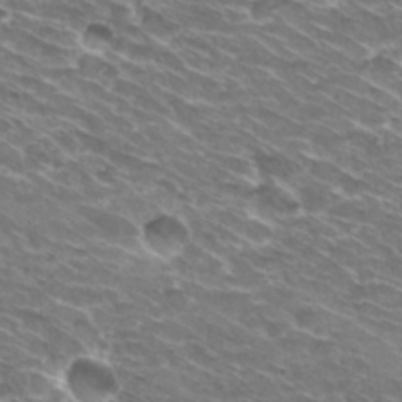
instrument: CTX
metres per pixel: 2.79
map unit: Hto
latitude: 30.4979
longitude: -42.7057
